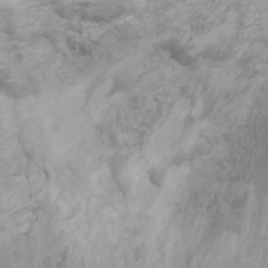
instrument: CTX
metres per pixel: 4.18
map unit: Ht
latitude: 10.9325
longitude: -33.1403
